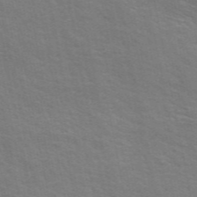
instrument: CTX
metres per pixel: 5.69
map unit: ANa
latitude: 49.4426
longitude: -74.8947
